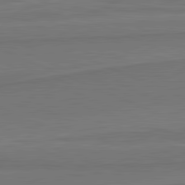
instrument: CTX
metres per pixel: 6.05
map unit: lApd
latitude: 81.8772
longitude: 169.2187
